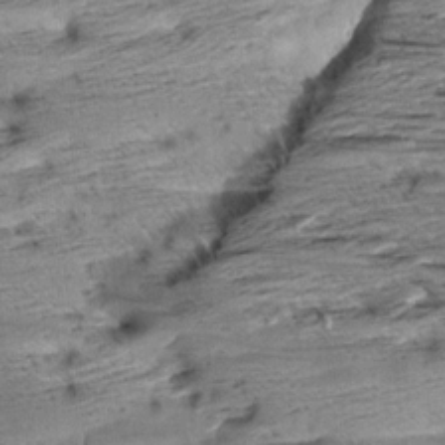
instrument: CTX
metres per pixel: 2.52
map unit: Aa
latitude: 8.7435
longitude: -140.0633
